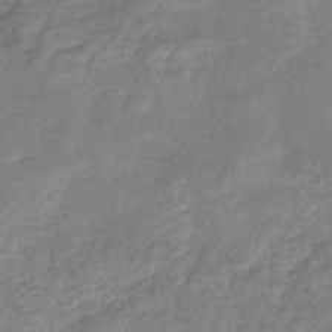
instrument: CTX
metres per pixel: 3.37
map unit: eHb
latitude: -38.2740
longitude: 80.5196
